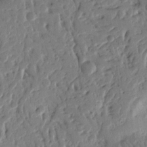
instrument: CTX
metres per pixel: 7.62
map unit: Nhu
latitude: 14.9325
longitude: -78.5546
